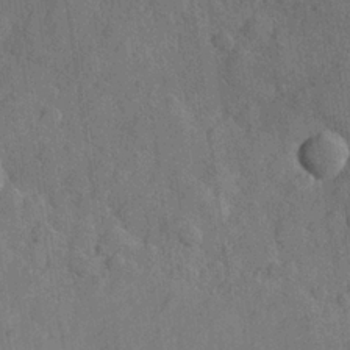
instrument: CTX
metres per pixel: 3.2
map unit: Hve
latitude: 24.4034
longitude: 149.0865
